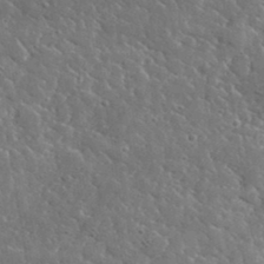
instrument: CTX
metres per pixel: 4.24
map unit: lHvf
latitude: 36.3656
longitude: -87.9906
